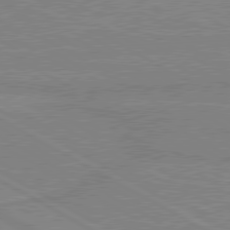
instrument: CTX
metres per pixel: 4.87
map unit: lApd
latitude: 80.2522
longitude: 168.1794
